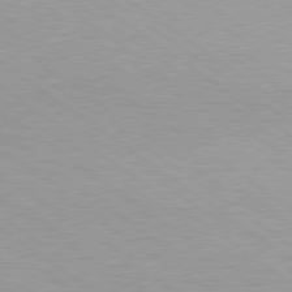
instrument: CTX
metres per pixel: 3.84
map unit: lApd
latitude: 79.1781
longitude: -177.6694
